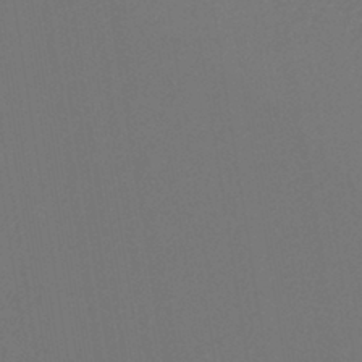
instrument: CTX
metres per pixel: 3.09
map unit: lHb
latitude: -43.1998
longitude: 74.6708
